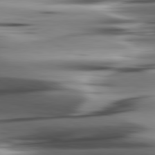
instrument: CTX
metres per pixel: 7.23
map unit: lApd
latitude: 80.5924
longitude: -123.8016
